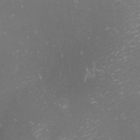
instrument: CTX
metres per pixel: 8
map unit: eHh
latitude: -1.5588
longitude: -80.9514
